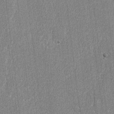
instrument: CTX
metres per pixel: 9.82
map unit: lAvf
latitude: -8.0094
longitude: -114.2333
